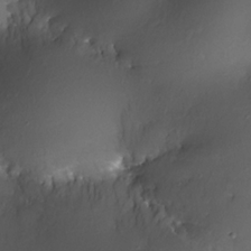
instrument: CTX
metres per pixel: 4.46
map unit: Nhe
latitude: -32.4440
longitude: -115.9339
